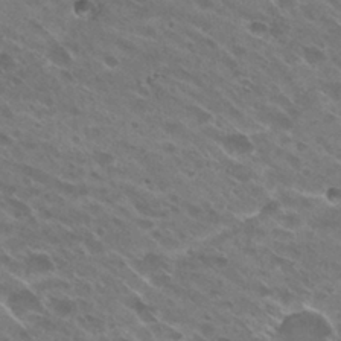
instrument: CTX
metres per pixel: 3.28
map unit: Hto
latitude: 28.9891
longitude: -43.9717
